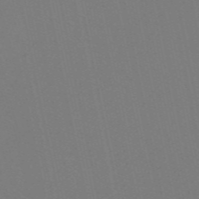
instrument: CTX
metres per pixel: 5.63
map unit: Nve
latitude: -58.2361
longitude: 60.5007
